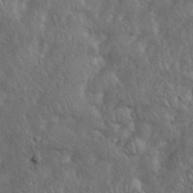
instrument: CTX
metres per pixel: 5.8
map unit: eHh
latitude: 38.2145
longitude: -57.9528
